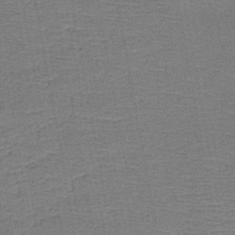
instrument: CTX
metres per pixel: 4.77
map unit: HNb
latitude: -48.6141
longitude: -42.6868
